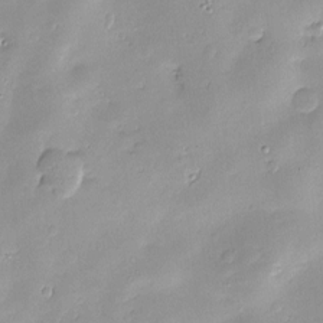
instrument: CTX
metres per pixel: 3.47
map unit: Nve
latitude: -8.8408
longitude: 174.4628
